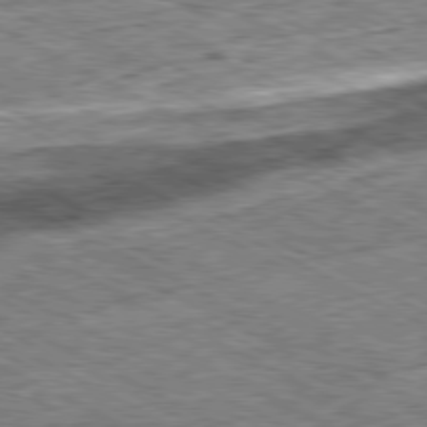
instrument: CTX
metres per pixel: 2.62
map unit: Ap
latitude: -80.6330
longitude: -84.5546
